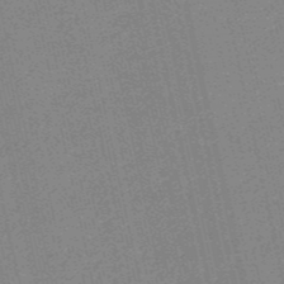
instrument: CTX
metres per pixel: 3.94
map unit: HNb
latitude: -52.9163
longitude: -42.5546
